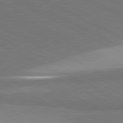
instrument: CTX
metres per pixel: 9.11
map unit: lApd
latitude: 81.5182
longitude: 157.7289
